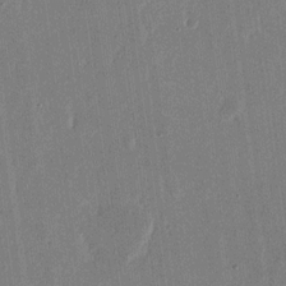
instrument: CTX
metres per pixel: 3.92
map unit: eHh
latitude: 14.9703
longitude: -70.3278
